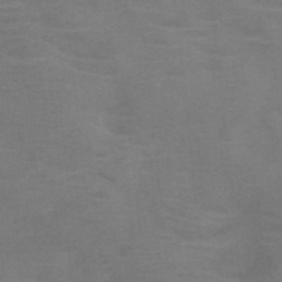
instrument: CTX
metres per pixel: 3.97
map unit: HNb
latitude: -46.1794
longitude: -46.1578
